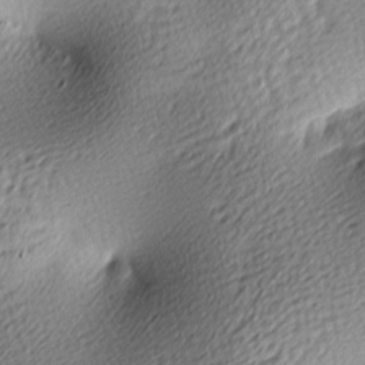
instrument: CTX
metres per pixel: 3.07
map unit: lAa
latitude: -9.7666
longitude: -126.3090
